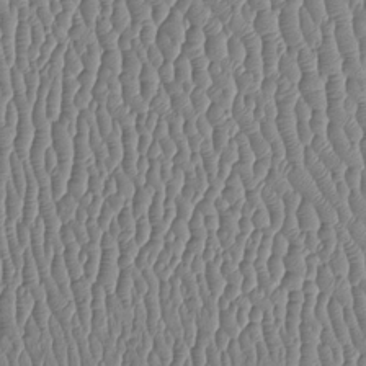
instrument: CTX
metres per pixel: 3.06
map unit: Htu
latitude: -5.6722
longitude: 155.8611
